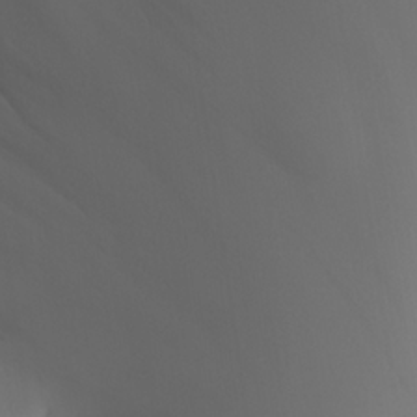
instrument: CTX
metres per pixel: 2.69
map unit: Aa
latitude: 24.4034
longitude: -127.1592
